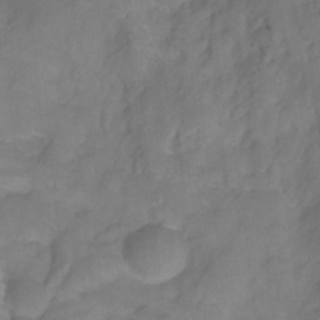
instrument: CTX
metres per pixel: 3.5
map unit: HNhu
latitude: -26.8408
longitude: 74.5007
